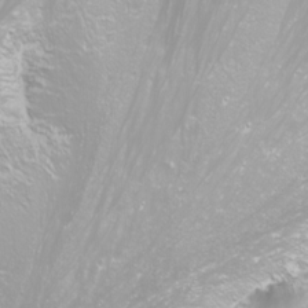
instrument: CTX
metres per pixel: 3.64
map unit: Nhu
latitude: -11.7667
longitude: -63.2348
